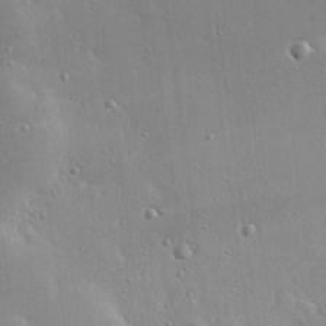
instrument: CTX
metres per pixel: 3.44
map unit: eHh
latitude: 25.0080
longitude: -89.3671
